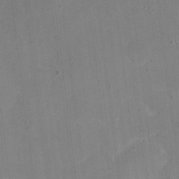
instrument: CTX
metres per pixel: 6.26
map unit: eHh
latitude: 4.2522
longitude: -67.8394
